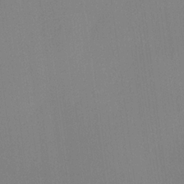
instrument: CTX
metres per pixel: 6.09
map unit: lHvf
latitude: 22.0633
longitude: 140.9542
